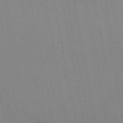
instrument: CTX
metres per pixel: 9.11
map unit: HNb
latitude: -51.3510
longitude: -47.2726
